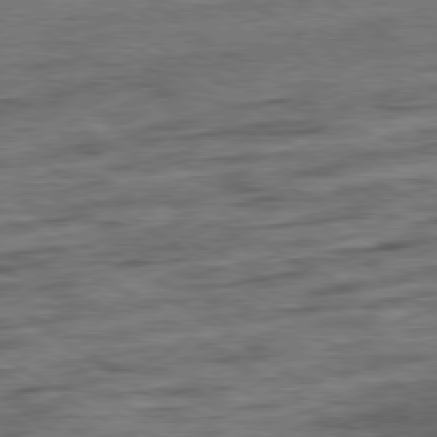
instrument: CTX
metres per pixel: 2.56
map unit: Ap
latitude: -80.0850
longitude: -50.2333
